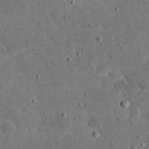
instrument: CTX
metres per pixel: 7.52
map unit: eHh
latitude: 21.3860
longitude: -65.5749
